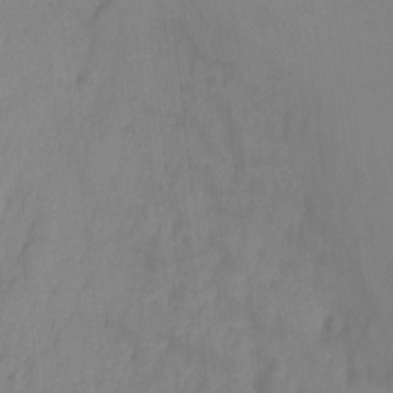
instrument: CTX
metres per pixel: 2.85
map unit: Ht
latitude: -10.9920
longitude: -39.1403
